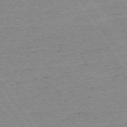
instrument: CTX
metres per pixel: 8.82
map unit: Ap
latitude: -74.4440
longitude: -83.0080
